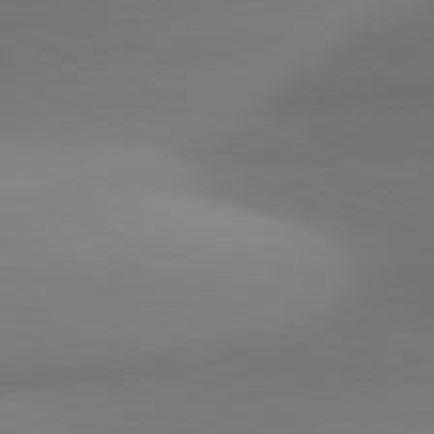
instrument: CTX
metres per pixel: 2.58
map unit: lApd
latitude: 81.3859
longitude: 142.3684
